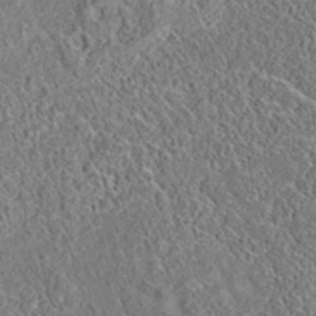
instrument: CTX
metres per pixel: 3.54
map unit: eAb
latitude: 35.7827
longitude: 108.9164
